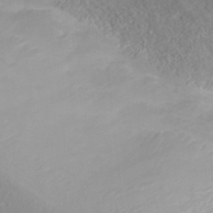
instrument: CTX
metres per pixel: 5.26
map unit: ANa
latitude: 38.1200
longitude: 23.3888
